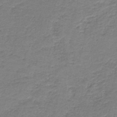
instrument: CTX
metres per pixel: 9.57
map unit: HNb
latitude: -37.7666
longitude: 50.8597
